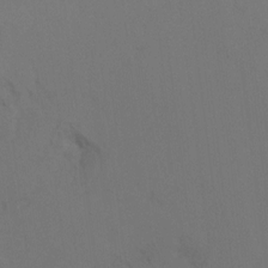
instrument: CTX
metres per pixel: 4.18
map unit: Hto
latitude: 6.7813
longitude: -34.8380
